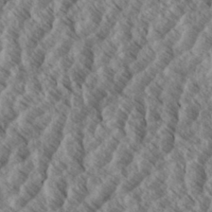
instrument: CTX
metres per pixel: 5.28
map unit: eHh
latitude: 34.3278
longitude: -139.5560
